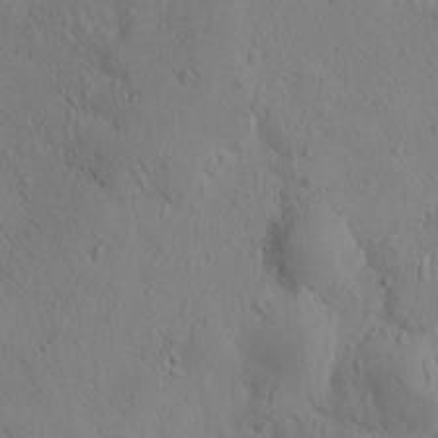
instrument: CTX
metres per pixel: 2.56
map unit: Htu
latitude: 0.4790
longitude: 175.3509
